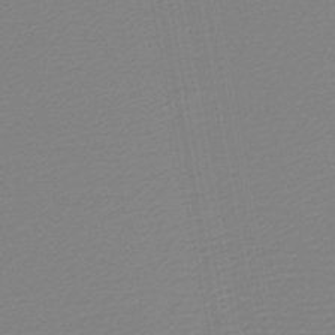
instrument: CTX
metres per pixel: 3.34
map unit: lHb
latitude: -46.3873
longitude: 74.0472
